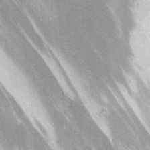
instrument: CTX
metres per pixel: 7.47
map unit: Ht
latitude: 10.3090
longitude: -38.6679
